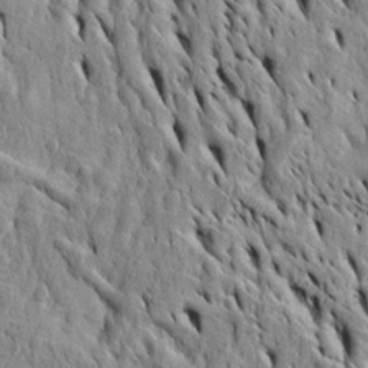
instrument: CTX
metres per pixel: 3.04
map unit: Htu
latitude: -3.5021
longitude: 151.6343
